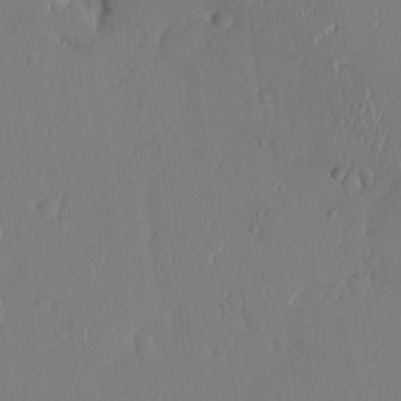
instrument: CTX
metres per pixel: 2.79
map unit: HNhu
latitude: -0.8408
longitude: -8.2901
